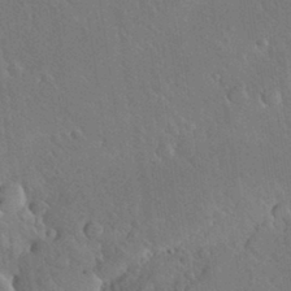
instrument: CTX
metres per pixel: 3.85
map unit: Nhu
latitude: 30.8947
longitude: -57.0647
